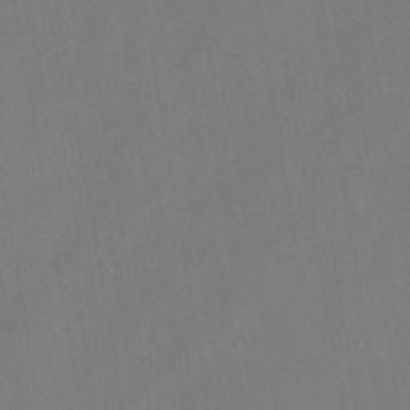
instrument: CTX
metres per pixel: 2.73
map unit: HNb
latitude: -44.6896
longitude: -38.9891
